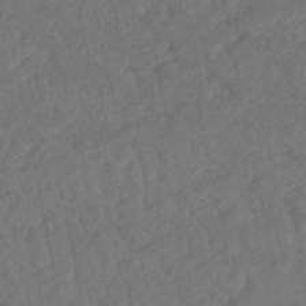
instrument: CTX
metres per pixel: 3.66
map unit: HNhu
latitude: -48.3684
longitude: 97.3888
